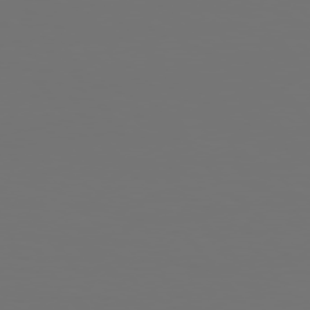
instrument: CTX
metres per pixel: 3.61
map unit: Hpe
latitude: 76.1200
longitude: -139.1025
